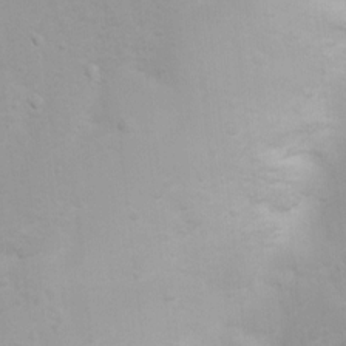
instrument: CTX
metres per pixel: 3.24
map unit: Ht
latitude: 3.3481
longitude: -22.5357
